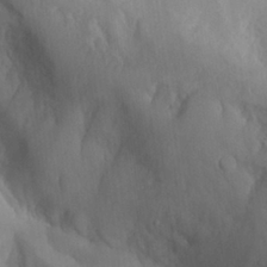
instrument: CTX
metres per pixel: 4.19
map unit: Aa
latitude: 26.7057
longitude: -132.5735
